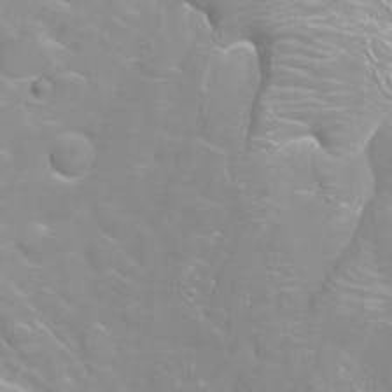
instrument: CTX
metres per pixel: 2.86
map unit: Nhu
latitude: -9.0675
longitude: -71.2726
